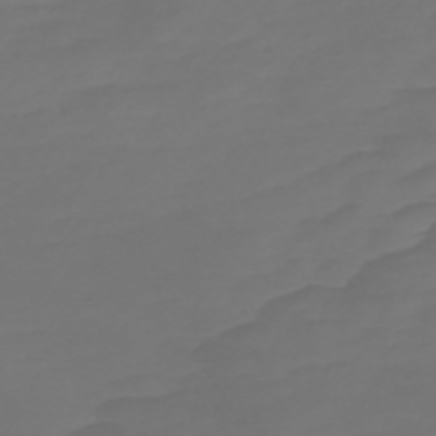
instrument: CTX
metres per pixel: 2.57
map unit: Nve
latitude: -58.4440
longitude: 66.3684
